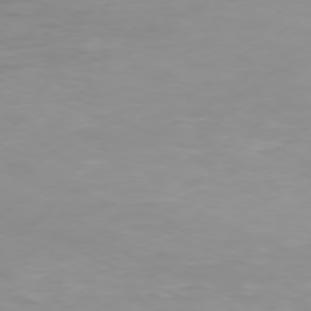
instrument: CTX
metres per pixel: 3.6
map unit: Hpe
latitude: 74.1200
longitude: -129.4993
